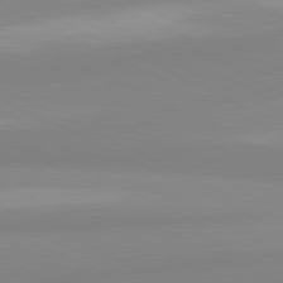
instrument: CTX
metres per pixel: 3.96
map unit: lApd
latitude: 81.3671
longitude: 179.5588
